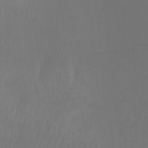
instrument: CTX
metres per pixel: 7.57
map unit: Ht
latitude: -8.9353
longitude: -33.5749
